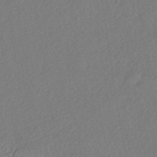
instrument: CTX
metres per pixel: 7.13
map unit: eHh
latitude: -42.3117
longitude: 118.2928
